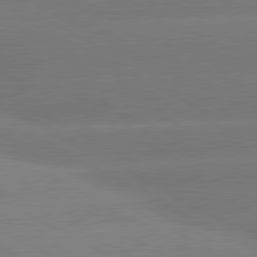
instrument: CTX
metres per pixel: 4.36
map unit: lApd
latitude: 80.6301
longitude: -150.7813
